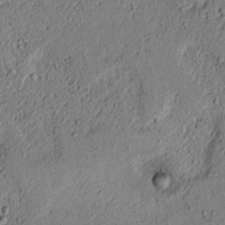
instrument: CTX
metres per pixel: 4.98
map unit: lAvf
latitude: 5.7827
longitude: 167.6533
